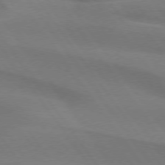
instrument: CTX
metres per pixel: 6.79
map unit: lApd
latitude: 74.3656
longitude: -63.8206
